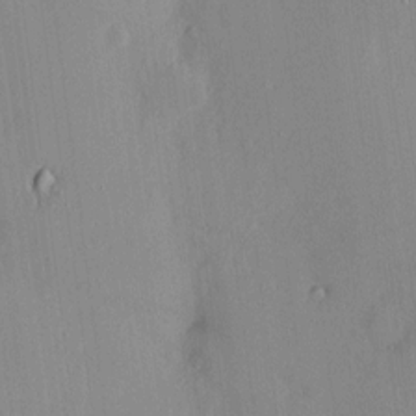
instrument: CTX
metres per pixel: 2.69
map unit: HNhu
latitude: 6.7246
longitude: 7.1620
